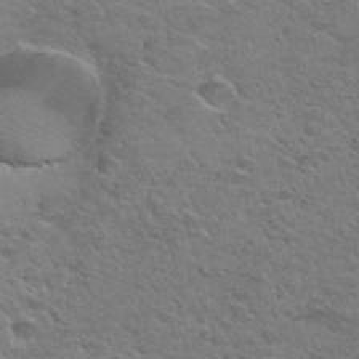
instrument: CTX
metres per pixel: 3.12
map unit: Hto
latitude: 35.2159
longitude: -50.2711
